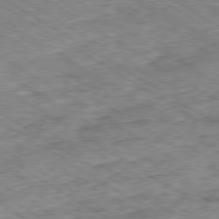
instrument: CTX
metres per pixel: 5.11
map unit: Ap
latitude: -80.2173
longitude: -51.3859
